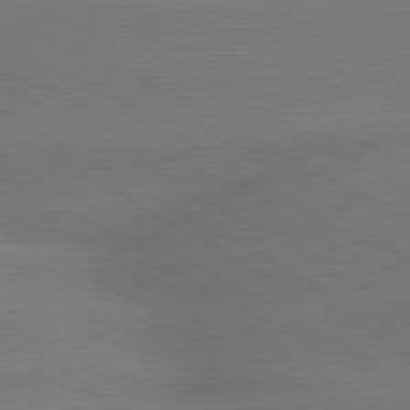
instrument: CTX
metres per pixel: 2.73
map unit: lApd
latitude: 80.0822
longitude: -150.5356
